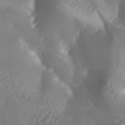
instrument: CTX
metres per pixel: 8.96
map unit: Ave
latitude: -6.6140
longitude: -120.7813
